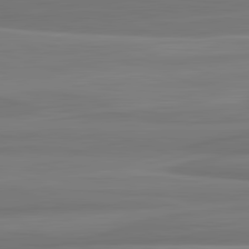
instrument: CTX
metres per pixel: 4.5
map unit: lApd
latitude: 82.6868
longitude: 168.6329
